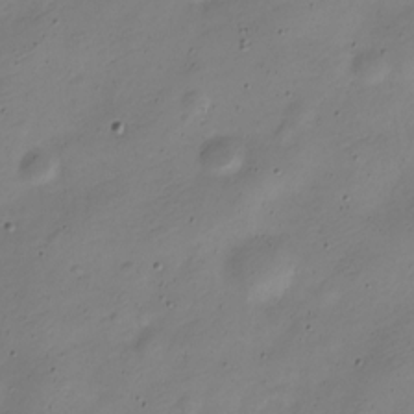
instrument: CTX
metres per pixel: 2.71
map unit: Nve
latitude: -22.6708
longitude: 105.9556
